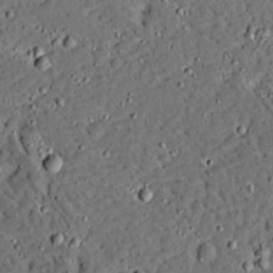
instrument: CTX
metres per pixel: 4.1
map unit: Ave
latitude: 13.7072
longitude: -139.4615
